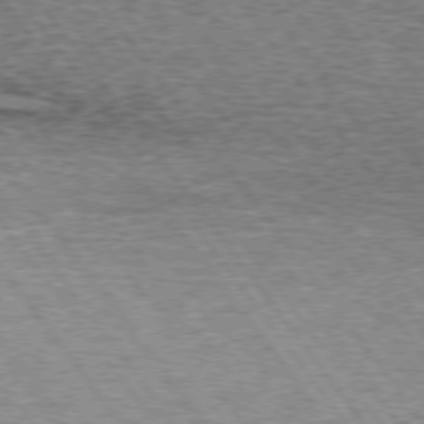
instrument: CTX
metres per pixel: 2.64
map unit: lApd
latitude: 73.3482
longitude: -76.5734
